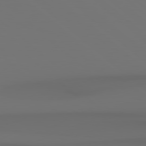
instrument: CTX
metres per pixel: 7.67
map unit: Hpe
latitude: 78.3656
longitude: -132.9703
